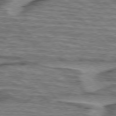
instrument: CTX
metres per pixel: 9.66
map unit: lApd
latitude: 76.4601
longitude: -77.2348
